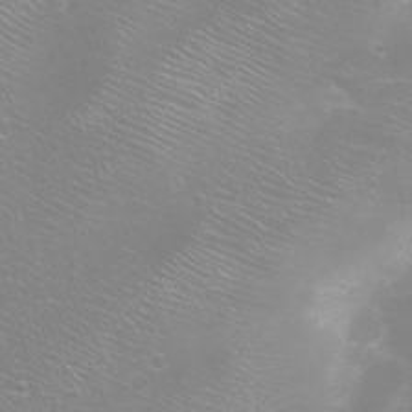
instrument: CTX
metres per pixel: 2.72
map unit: Ht
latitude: -8.3495
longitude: -20.8380
